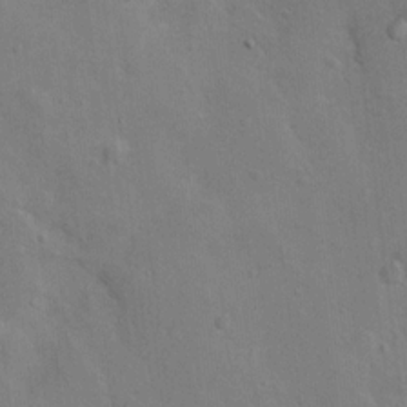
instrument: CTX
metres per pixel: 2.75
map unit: Nhu
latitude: 12.0255
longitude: -26.6869
